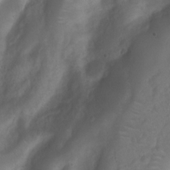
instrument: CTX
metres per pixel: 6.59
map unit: Nhu
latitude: 7.2348
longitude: -22.5735
